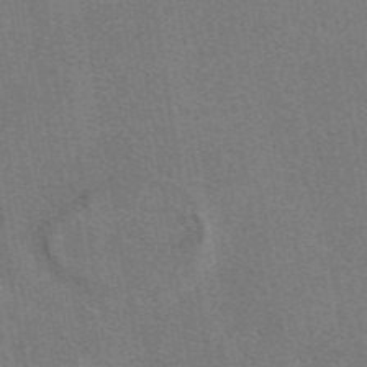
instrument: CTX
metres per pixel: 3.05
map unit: eAb
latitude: 48.7057
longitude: 114.9919
